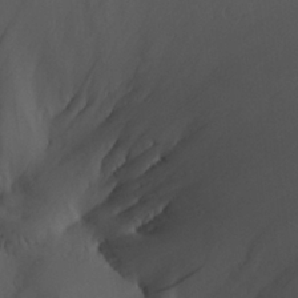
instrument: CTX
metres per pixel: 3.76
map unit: Aa
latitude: 26.0255
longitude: -128.4601
